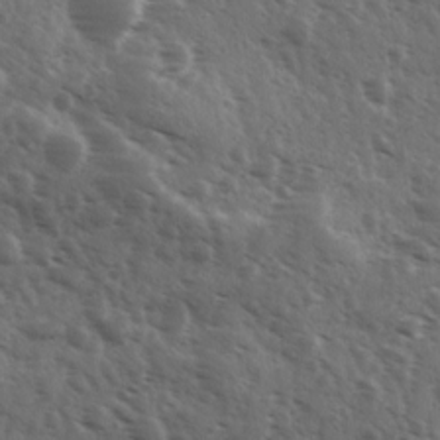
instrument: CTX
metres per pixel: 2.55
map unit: Ave
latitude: 11.2348
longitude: -103.4426
